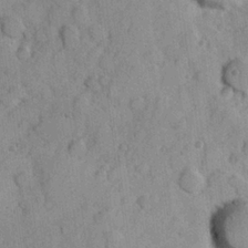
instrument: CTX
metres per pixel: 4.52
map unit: Hve
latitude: 23.9906
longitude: 148.0661
